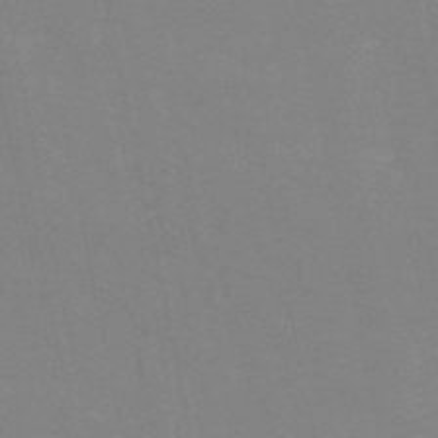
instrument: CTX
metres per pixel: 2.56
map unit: HNb
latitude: -54.9542
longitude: -38.1011
